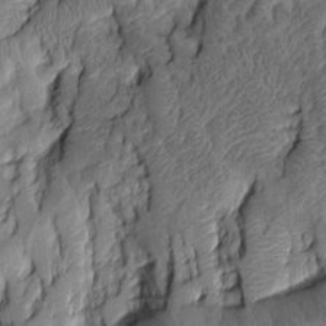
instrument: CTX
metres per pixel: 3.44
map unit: Aa
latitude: 7.2537
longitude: -128.2900
